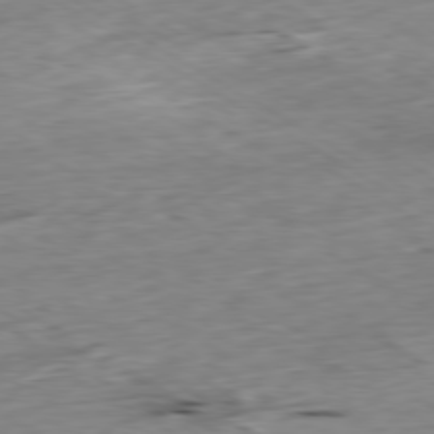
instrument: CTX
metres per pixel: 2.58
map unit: Ap
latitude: -79.8800
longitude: -88.2145
